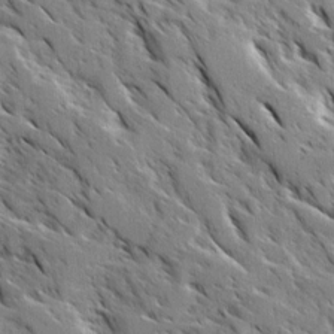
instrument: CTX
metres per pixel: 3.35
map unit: Ave
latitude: 16.7057
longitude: -130.5924
